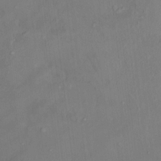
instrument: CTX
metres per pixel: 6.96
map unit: HNhu
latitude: 5.1403
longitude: 13.0675
